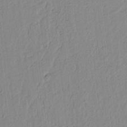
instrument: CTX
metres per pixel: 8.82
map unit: lAvf
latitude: 6.4790
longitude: 165.4644
